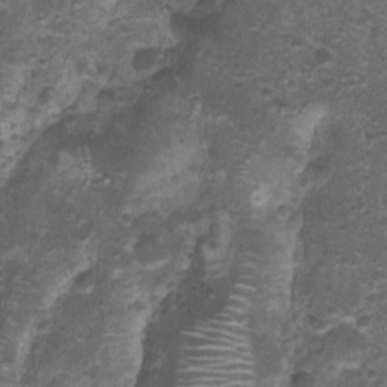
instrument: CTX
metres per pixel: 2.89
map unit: Nhu
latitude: 2.8947
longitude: -15.9151
